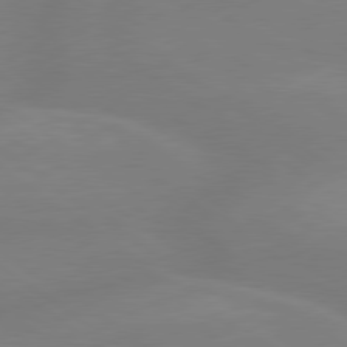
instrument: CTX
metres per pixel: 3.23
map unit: lApd
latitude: 79.1026
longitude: -149.7450
